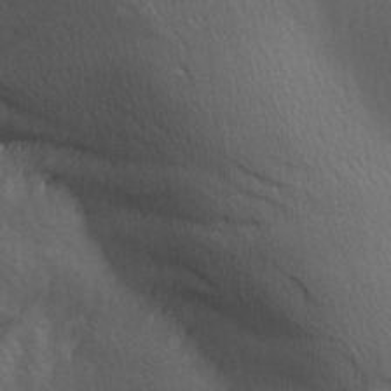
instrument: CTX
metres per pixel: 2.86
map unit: lAa
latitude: -6.1983
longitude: -121.6883
